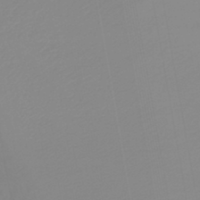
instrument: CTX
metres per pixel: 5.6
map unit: lHb
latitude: -44.1606
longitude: 60.9353
